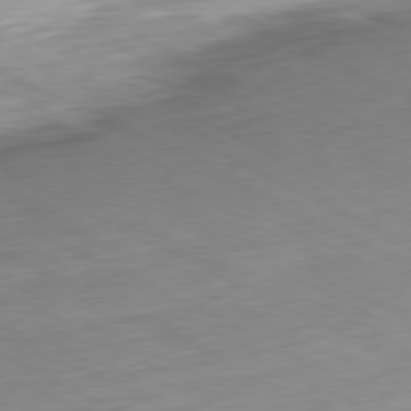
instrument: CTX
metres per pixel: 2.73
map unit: Ap
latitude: -80.9920
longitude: -70.1767
